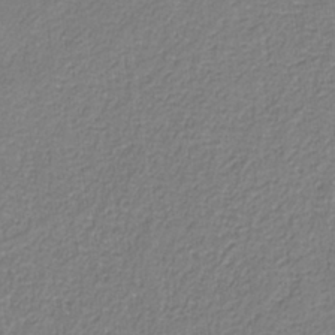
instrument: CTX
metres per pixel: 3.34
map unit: eAb
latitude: -37.4832
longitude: 52.6518
